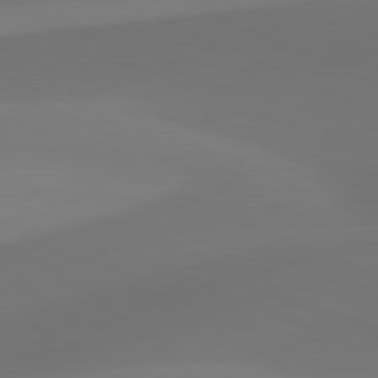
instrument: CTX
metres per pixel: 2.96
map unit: lApd
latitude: 81.8961
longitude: 128.9353
